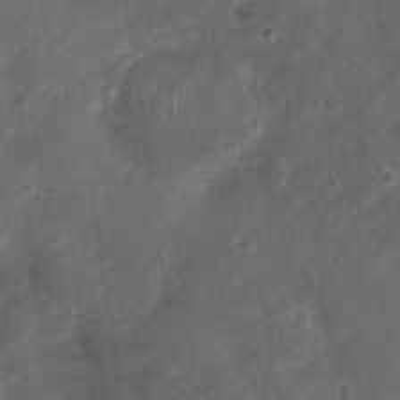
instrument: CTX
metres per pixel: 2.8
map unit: Nhu
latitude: 3.2537
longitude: -16.3845
